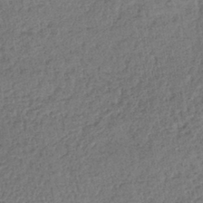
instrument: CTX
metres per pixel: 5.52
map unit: lHb
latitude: -40.9542
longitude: 69.1998
